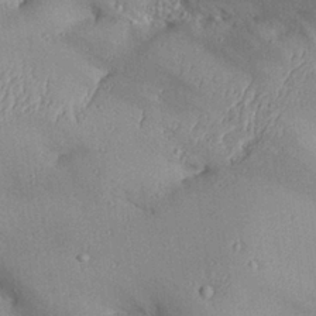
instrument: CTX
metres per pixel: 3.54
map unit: Aa
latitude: 27.6883
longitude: -129.7261
